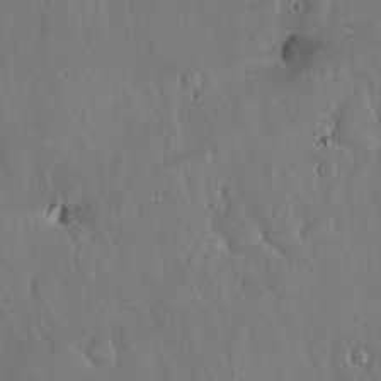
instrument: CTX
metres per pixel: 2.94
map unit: Hto
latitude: 17.7261
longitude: -59.6316
